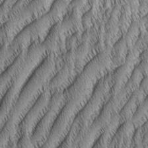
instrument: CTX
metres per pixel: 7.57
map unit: Aa
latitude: 6.7813
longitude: -131.2159
